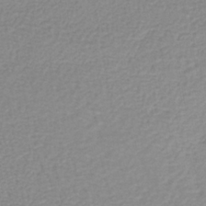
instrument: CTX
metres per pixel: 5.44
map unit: lHb
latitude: -40.0094
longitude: 64.7086
